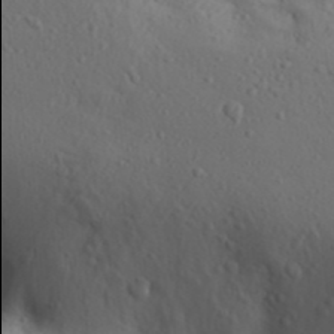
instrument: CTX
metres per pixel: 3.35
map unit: Aa
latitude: 31.2537
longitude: -145.9906
